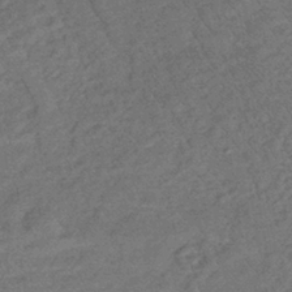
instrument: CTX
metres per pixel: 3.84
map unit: lHb
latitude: -35.0486
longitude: 69.0108
